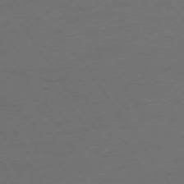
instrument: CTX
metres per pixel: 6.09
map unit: Ap
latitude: -74.3118
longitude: -75.0270
